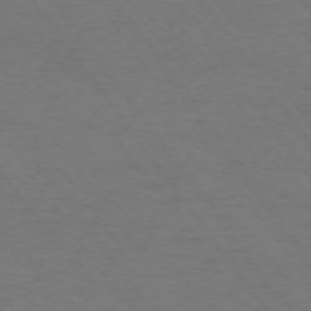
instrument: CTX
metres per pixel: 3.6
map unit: Ap
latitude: -74.9920
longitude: -70.4223
